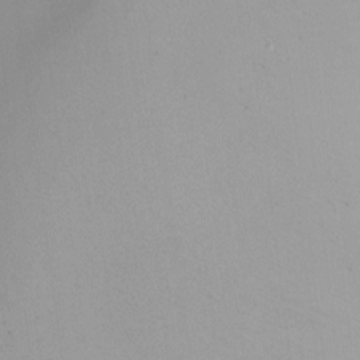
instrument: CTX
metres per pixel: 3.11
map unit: Ht
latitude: -15.4266
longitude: -45.8772
